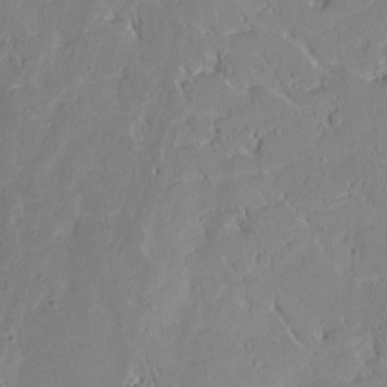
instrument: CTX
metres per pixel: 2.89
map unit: Nhu
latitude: -4.6896
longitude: -152.1389
